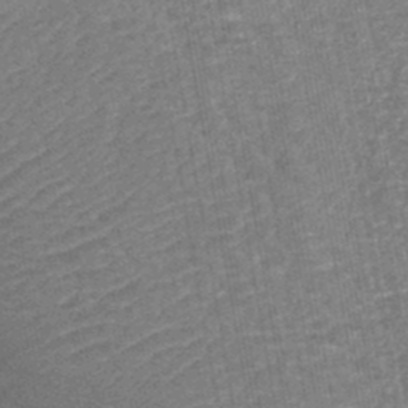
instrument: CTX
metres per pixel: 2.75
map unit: lHb
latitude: -44.0661
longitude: 80.7274
